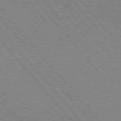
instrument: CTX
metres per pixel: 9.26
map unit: Hpe
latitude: 76.1011
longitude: -144.0822
